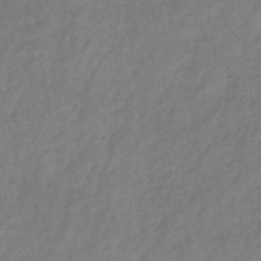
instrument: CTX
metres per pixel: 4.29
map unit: lHb
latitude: -35.1431
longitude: 71.1620
